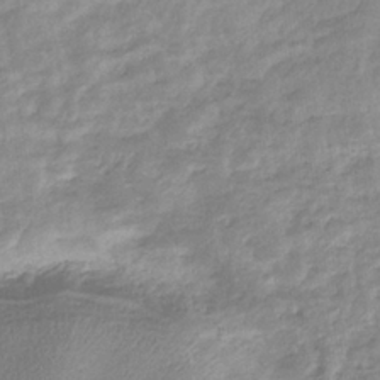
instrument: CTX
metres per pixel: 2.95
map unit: eHb
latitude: -35.8800
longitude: 77.2754
